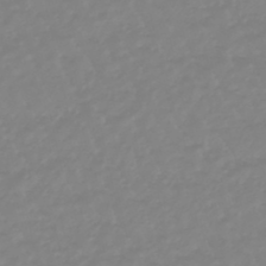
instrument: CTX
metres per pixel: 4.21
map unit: eHb
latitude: -45.8233
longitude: 82.5385
